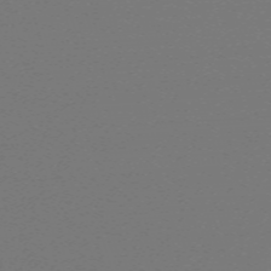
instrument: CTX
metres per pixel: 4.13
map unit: eHh
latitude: -63.2942
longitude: 52.2172
